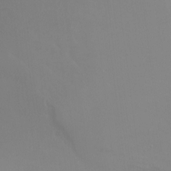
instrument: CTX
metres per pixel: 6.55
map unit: Ht
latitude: -9.9178
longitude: -45.6883
